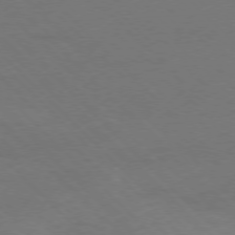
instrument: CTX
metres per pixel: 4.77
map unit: Ap
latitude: -77.4454
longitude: -69.3671
